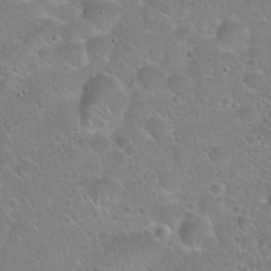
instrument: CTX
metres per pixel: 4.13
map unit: Hto
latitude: 21.8017
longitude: -51.6505
